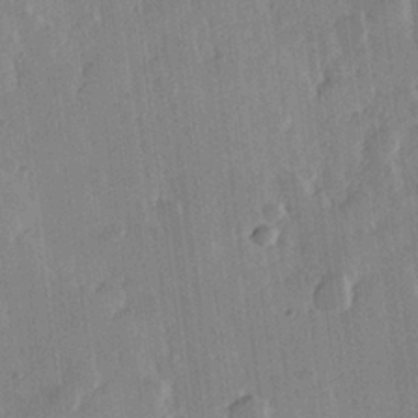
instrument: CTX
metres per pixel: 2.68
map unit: Hve
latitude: 23.2915
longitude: 148.8975
